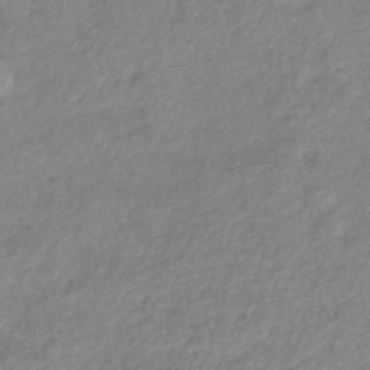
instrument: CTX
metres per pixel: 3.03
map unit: eHb
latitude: -40.3495
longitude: 81.6911
